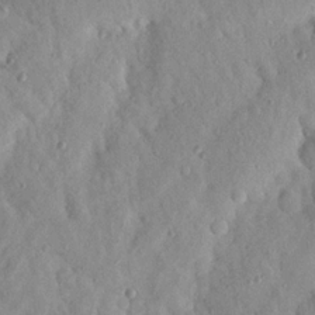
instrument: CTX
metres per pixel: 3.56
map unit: Nhu
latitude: 19.5371
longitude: -77.5182
